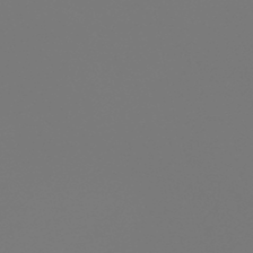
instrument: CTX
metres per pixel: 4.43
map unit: HNb
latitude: -46.1794
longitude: 55.3321
